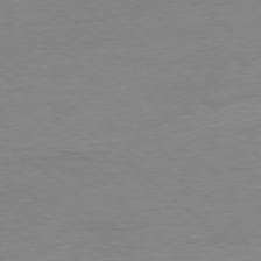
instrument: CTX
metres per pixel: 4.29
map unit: Hpe
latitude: -78.5007
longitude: 16.0094
